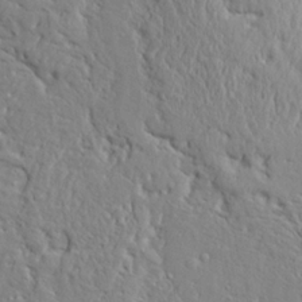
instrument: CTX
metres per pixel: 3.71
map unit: Ave
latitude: 24.0822
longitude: -133.1214
